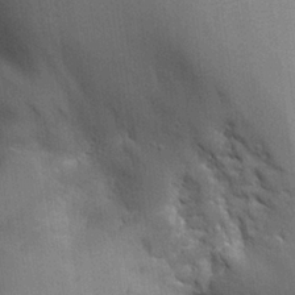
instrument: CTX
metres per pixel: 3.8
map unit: Aa
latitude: 25.8583
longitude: -127.6505
